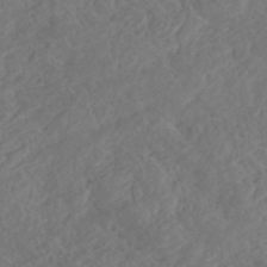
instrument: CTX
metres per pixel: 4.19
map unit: HNhu
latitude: -47.1242
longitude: 29.3510
